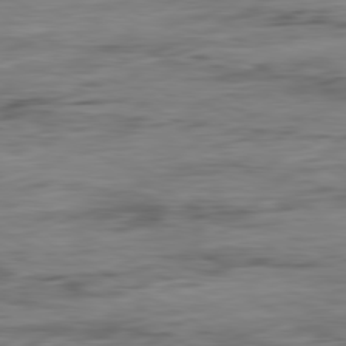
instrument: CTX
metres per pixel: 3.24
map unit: Ap
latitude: -80.9731
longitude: -97.1214
